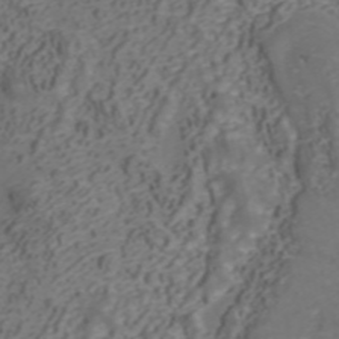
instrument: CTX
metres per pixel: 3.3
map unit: ANa
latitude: 42.0444
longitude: 33.6722
